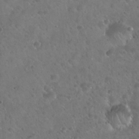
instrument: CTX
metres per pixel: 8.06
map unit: Hto
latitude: 22.4790
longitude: -54.8569
